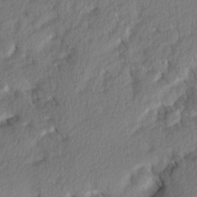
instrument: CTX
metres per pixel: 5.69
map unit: Ave
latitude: 2.2144
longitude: -110.1389
